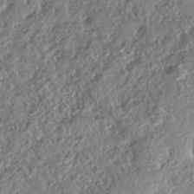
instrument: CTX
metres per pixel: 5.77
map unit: eHh
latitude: -42.7274
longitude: 121.5210
